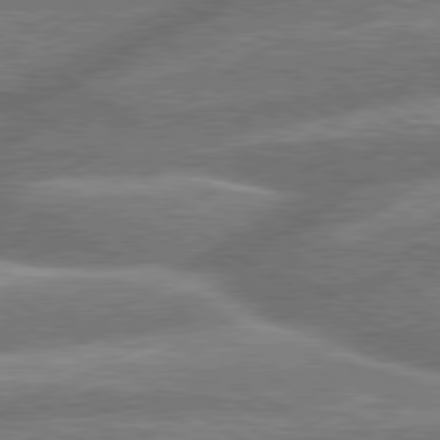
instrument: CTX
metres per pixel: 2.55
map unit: lApd
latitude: 79.7450
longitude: -159.9717
